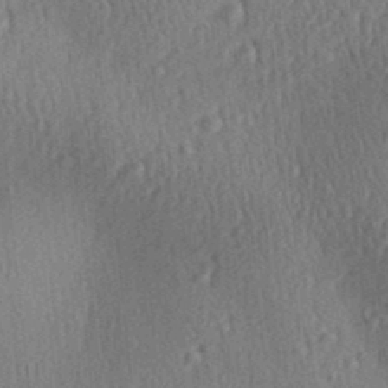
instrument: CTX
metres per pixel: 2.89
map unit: Aa
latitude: 28.5923
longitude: -138.8380
